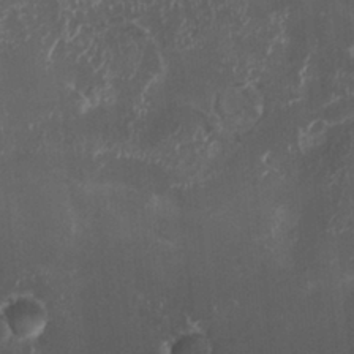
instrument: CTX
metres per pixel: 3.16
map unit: HNhu
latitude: 2.4979
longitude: 3.5210
